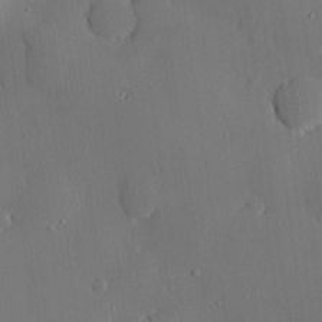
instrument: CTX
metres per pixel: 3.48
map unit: eHh
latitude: 22.3656
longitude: -91.1592
